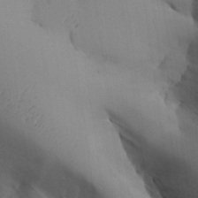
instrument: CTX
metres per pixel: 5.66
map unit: Aa
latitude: 26.7813
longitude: -129.2537
